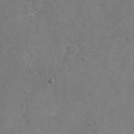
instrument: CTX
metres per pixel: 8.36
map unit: Nhu
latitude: -17.5588
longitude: -57.1592
